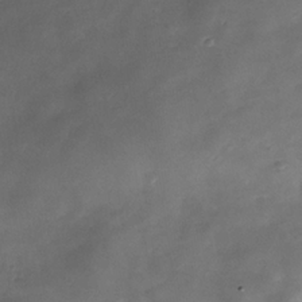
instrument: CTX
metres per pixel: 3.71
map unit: Nhe
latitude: -34.2362
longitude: -143.8206
